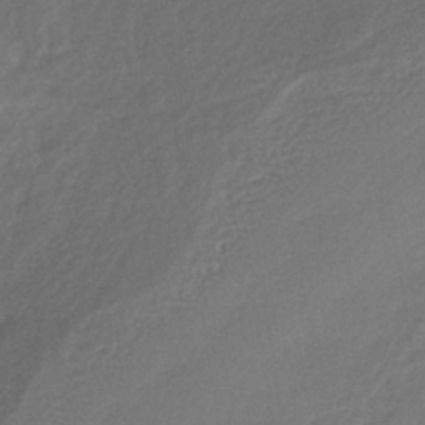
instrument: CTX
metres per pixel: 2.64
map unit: lHb
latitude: -39.6722
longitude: 70.8030
